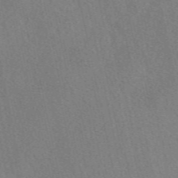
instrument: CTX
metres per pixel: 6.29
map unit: eAb
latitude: 48.9136
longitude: 112.5763
